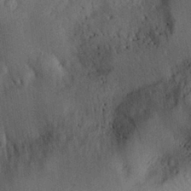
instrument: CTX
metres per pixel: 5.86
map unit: Aa
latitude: 29.1781
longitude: -144.3656
